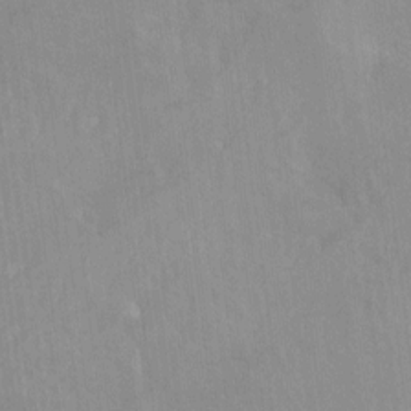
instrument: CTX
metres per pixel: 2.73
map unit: Hto
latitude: -11.3888
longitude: -38.4412
